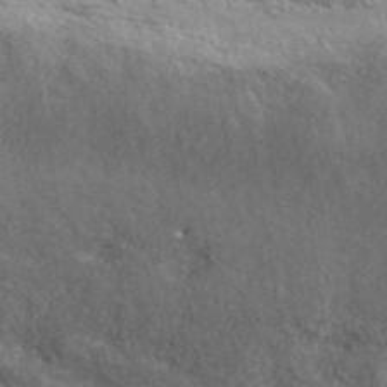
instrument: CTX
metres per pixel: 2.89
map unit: ANa
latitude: 42.6113
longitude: -87.6316
